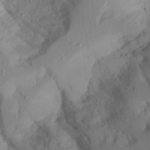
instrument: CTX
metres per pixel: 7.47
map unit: Aa
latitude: 24.2144
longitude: -131.7639
